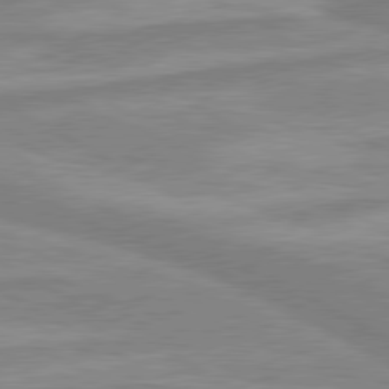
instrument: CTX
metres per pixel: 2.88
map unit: lApd
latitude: 80.1767
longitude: -173.7449
